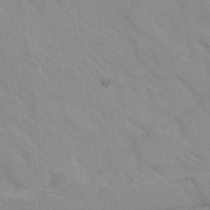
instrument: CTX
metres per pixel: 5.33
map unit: Ave
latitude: -1.5211
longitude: -112.3089
